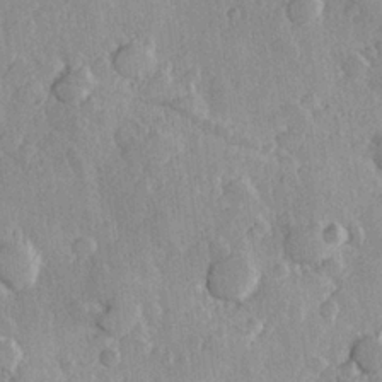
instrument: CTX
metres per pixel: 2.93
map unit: Hve
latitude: 23.4804
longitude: 148.0661
